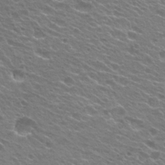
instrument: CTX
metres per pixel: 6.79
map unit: Hto
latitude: 24.7246
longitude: -30.5735
